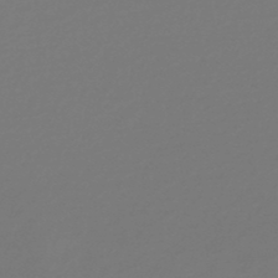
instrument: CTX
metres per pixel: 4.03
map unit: lHb
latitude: -47.8800
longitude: 62.6707
